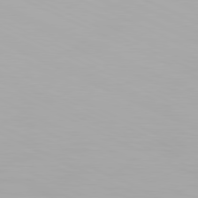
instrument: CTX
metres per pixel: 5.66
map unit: Hpe
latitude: -81.5966
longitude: 19.2376
